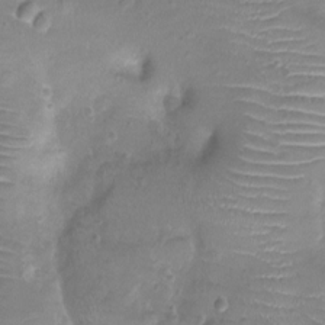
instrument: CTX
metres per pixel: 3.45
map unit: Ht
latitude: -7.5399
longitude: -19.7449
